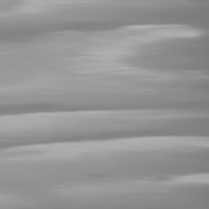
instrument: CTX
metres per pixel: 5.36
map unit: lApd
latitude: 81.3859
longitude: -139.5182
